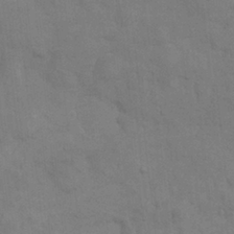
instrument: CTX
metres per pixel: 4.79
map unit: Nhu
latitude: 7.2348
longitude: -24.1388
